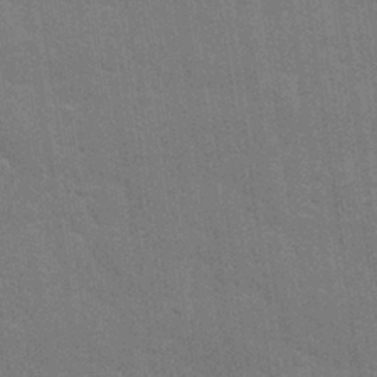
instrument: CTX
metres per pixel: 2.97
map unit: Nhu
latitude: 27.3293
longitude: -64.4790
